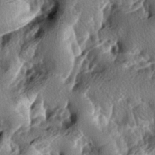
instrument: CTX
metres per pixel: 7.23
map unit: lAa
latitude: -7.0297
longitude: -124.6679
